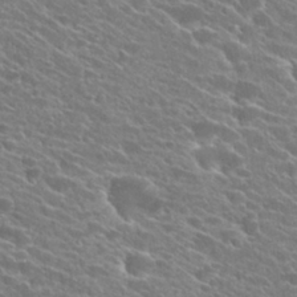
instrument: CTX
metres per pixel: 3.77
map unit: Hto
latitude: 25.1970
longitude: -41.2536
